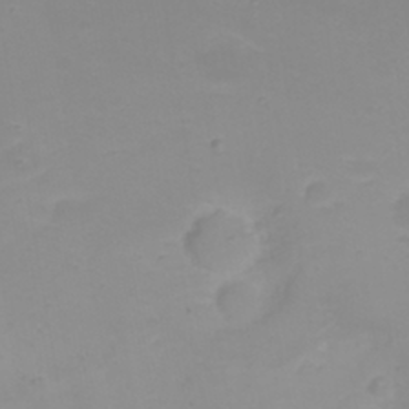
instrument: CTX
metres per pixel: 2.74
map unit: eHh
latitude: 22.1200
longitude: -65.0647
